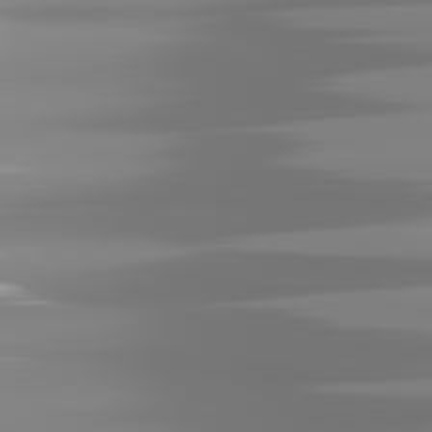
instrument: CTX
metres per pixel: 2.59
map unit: lApd
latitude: 81.7261
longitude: -139.3104
